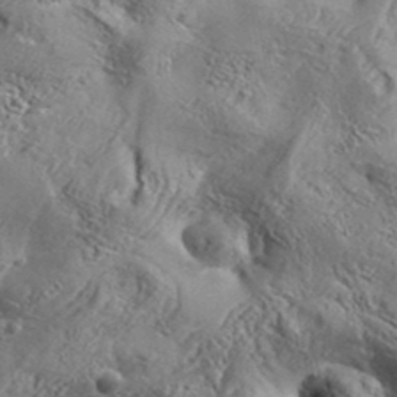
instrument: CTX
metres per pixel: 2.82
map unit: Aa
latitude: 34.1955
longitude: -134.9702
